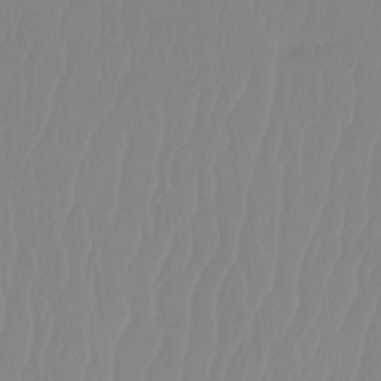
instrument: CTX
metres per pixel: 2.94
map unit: Ht
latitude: -14.3873
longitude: -50.4034
